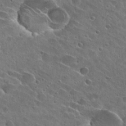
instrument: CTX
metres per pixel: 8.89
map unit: Hto
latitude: 26.1956
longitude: -43.5938
